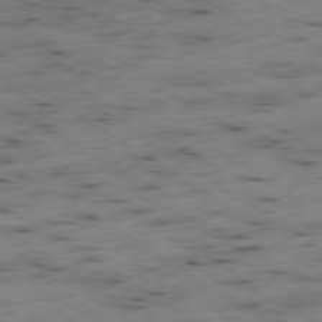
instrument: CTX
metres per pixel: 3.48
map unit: Hpe
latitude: -79.1431
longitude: -20.8758
